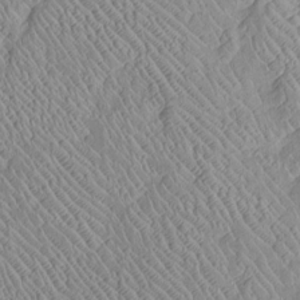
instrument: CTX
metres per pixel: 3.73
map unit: Htu
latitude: -6.7085
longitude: 153.2942
